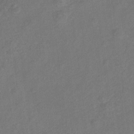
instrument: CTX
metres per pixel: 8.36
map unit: Hto
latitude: 6.6490
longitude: -31.3860
